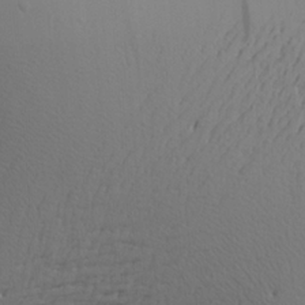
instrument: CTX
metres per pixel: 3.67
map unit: Aa
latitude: 21.4994
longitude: -142.5357
